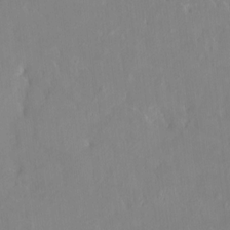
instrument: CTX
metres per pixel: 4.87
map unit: HNhu
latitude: 6.3656
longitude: 2.6140
